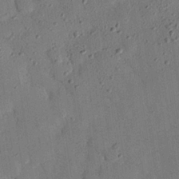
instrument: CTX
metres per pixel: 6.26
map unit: eHh
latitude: 26.5546
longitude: -76.9702
